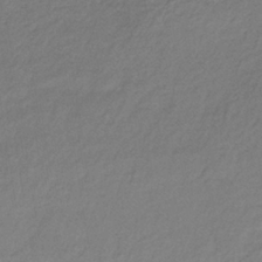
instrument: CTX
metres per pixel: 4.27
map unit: lHb
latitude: -36.4440
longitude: 71.6155
